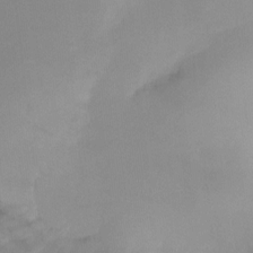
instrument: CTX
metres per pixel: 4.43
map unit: Ht
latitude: -15.6533
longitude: -48.5357
